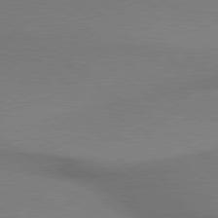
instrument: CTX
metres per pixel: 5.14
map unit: lApd
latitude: 79.4427
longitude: 179.1809
